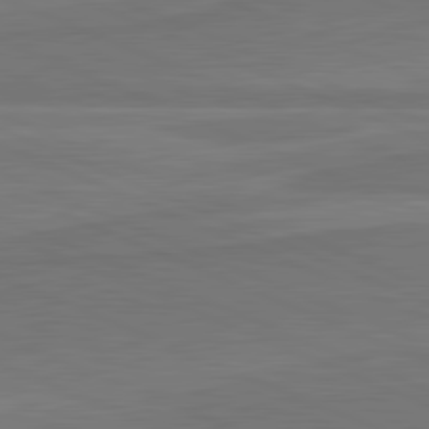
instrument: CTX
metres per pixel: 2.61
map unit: lApd
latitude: 81.7827
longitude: 168.8219
